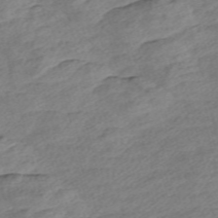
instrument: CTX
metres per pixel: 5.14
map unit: Nve
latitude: -58.1227
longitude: 54.0661
